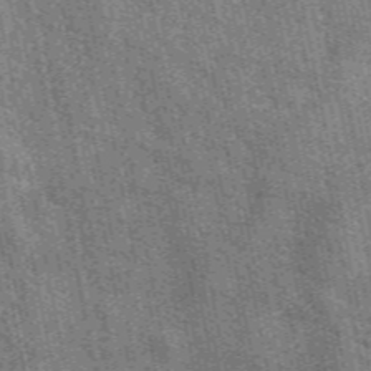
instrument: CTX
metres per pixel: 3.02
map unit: eAb
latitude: 50.5167
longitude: 112.5574
